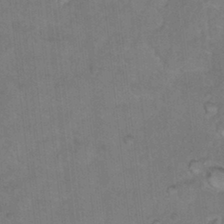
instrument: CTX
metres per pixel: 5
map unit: Hto
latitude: 12.7624
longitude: -36.2145
